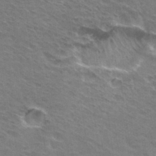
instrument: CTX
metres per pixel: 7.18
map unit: Hto
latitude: 31.2159
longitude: -44.8002
